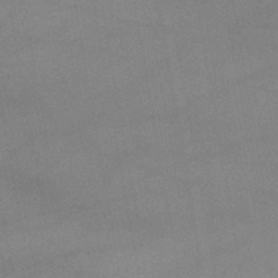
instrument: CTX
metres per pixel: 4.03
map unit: lHb
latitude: -45.6911
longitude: 61.6911
